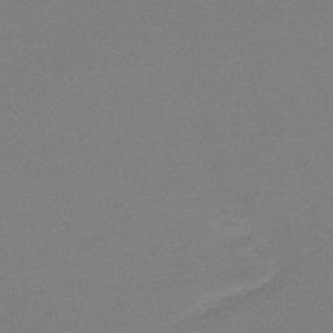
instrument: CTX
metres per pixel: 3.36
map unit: lHb
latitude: -48.7841
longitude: 81.7856
